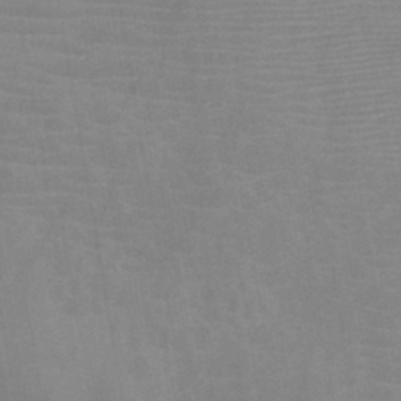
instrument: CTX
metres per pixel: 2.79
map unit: HNb
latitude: -45.2565
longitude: -39.7450
